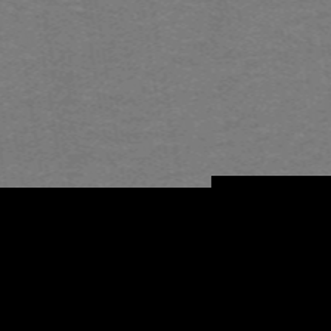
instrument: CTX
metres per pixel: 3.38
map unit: lHb
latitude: -43.1242
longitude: 54.2551
